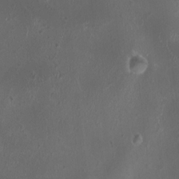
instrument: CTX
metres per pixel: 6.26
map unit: HNhu
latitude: 3.0080
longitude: 3.4076
